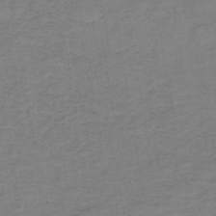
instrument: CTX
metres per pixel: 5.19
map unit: HNb
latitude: -47.2943
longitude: -38.9703
